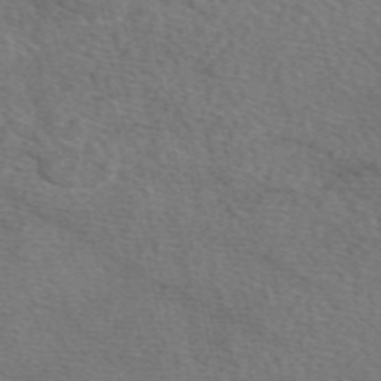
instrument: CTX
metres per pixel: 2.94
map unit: eAb
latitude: 50.0822
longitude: 111.3131
